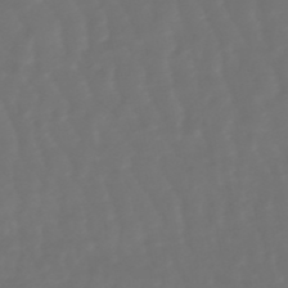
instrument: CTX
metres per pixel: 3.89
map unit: lHb
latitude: -47.8422
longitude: 79.6155
